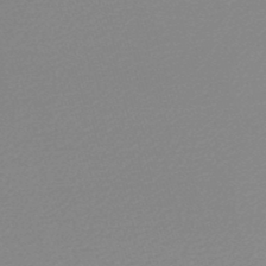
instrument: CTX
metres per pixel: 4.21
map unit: lHb
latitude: -49.1054
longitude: 68.5951
